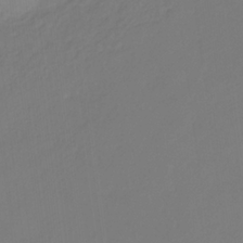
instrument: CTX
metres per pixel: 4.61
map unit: eHb
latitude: -30.2172
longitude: 64.5385
